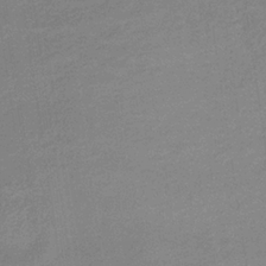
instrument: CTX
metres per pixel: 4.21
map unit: lHb
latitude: -35.0108
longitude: 69.8989
